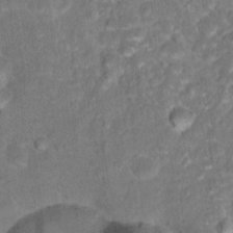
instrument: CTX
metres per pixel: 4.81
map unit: Hto
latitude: 17.6505
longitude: -40.4412
